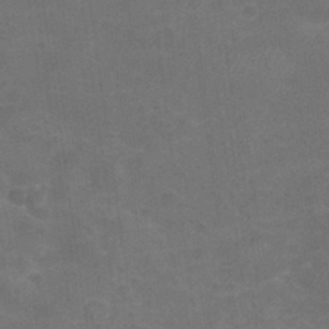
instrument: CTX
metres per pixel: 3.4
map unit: Nhu
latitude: 29.6316
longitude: -51.5938
